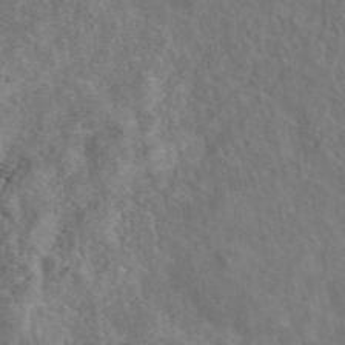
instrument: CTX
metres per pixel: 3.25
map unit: eAb
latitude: 45.5560
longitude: 116.8974
